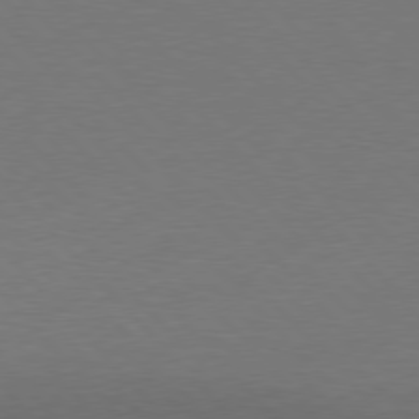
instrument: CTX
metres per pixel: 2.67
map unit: lApd
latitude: 77.2915
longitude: -58.7624
